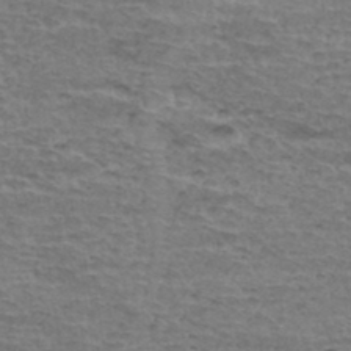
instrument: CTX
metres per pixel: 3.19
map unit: Hto
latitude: 35.6505
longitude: -45.0080
